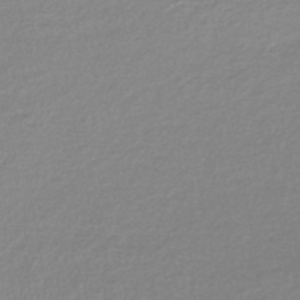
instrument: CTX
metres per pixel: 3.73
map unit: lHb
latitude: -41.5777
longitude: 63.1620
